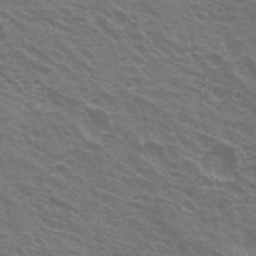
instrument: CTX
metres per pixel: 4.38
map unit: Hto
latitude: 22.0822
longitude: -31.0459
